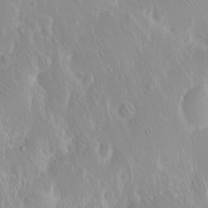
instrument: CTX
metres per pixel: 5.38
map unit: eHh
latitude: 1.8583
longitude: -55.0647
